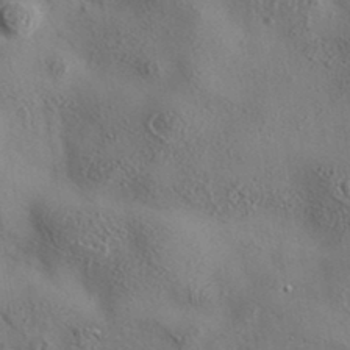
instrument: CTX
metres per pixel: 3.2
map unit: eAb
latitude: 35.5371
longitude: 110.1794
